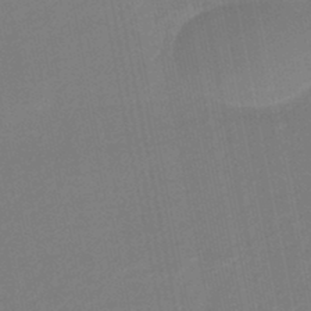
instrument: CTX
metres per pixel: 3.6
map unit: eHb
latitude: -45.3132
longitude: 87.5399
